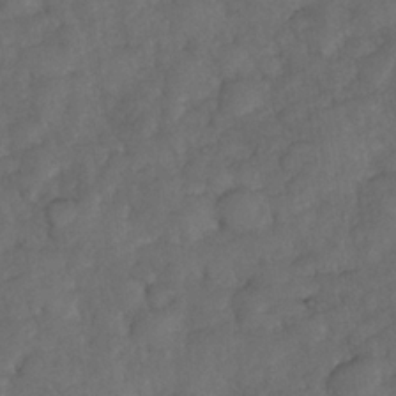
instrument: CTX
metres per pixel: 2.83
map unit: Nhe
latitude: -34.0661
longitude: -143.3860
